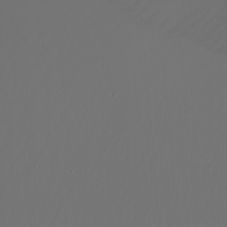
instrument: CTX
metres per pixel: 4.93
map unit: Nhu
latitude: -7.5588
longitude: -83.2537
